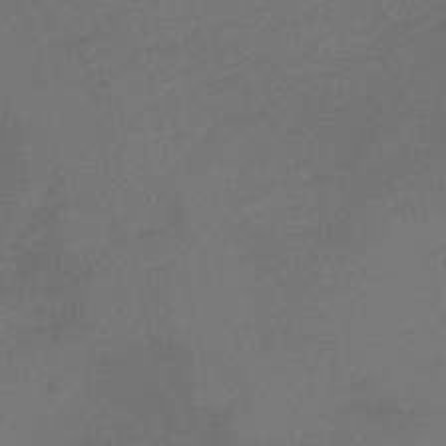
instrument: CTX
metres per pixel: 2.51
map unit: eHb
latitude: -39.3321
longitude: 77.0486
